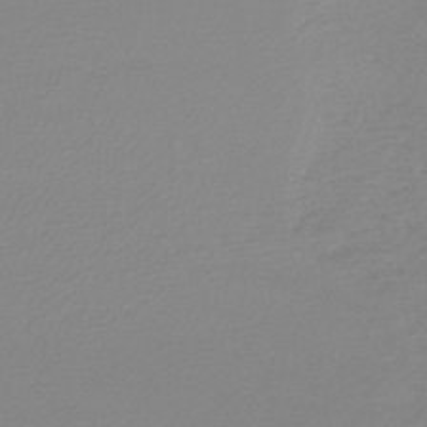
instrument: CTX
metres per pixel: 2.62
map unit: lHb
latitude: -44.6141
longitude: 75.5399
